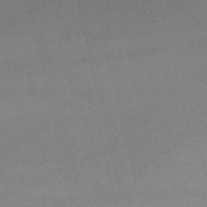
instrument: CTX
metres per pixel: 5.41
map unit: HNb
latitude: -52.3873
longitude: -41.5371
